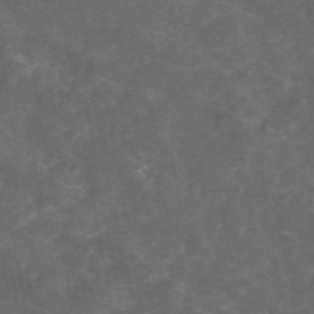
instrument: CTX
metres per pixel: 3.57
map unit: eAb
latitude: 46.5357
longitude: 125.9367
